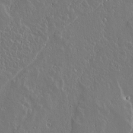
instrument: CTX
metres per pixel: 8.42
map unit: lAvf
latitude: 14.6869
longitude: -127.7261
